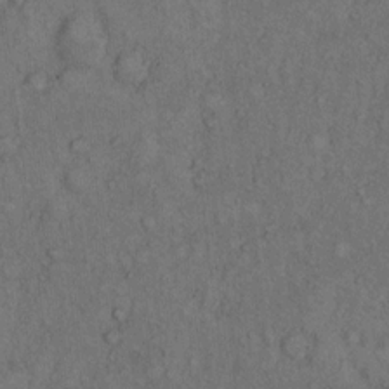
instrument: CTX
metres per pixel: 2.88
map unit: Hto
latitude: 11.1781
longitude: -59.4993
